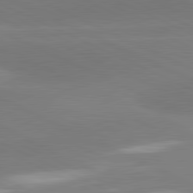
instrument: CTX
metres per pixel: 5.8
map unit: lApd
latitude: 81.4237
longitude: -154.8002
